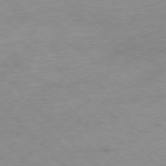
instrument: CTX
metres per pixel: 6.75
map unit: Ap
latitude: -76.7463
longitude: -65.2348
